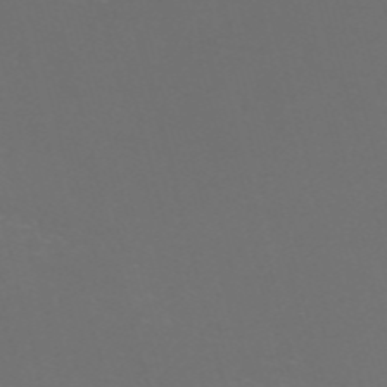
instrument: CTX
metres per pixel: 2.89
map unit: Nve
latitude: -57.5021
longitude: 52.5384
